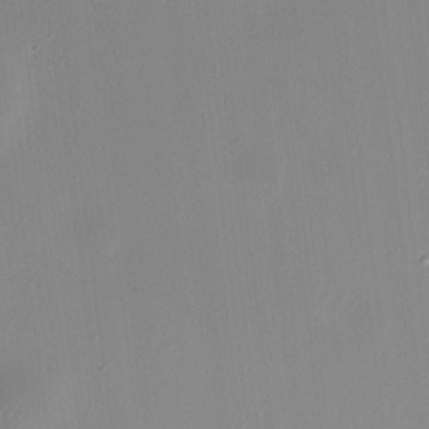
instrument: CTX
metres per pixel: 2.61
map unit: HNhu
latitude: 5.9150
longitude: 4.7085
